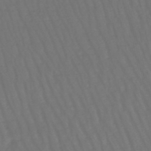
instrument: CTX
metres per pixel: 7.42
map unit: lHb
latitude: -47.2943
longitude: 65.0109
